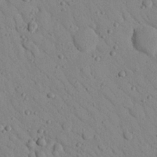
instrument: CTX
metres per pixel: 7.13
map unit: Nhu
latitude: 23.0836
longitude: -76.0633
